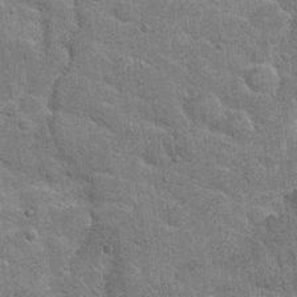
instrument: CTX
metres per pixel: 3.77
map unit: Hto
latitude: 20.8947
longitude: -48.0633
